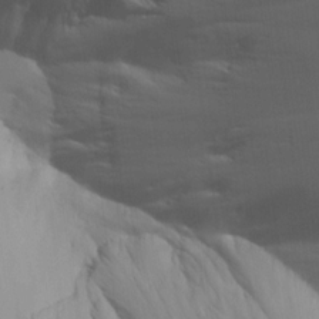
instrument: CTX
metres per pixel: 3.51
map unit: Aa
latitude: 15.1026
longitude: -142.3467
